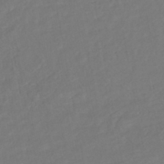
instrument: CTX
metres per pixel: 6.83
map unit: HNhu
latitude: -45.4265
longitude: 103.3888
